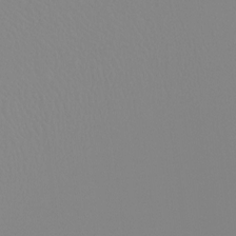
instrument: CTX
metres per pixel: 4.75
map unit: Hto
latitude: -8.3495
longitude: -51.7260
